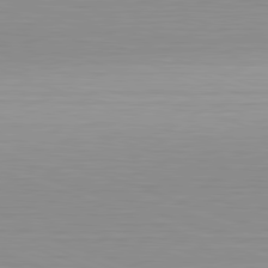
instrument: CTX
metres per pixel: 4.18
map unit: Hpe
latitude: -82.7463
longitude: 7.3887
